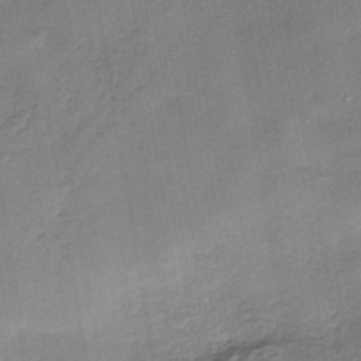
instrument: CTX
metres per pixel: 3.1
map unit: eHh
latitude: -41.4832
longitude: 119.5210
